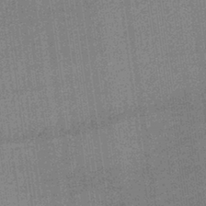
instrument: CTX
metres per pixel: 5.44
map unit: lHb
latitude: -40.3684
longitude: 69.7477
